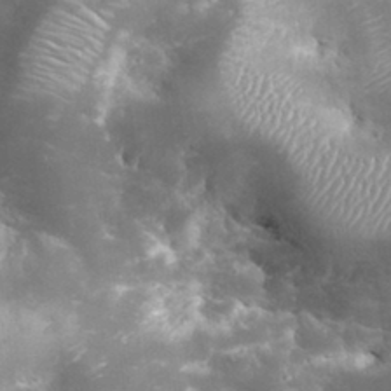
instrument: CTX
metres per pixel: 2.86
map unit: eHh
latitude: 32.6113
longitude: -61.8961
